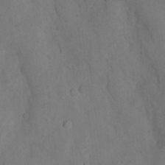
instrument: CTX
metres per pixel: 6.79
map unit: Nhu
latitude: 8.4601
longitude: -22.8380
